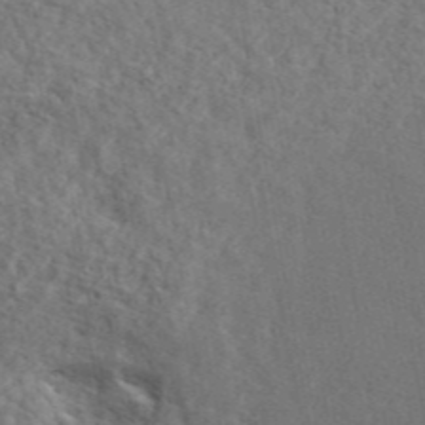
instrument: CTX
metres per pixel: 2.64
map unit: ANa
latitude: 45.9528
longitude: 29.0487
